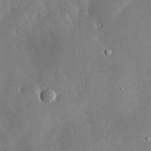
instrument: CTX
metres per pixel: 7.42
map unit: lHvf
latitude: 32.9892
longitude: -90.9514
